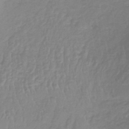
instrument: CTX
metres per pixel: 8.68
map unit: lHb
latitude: -41.6911
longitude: 59.3131
